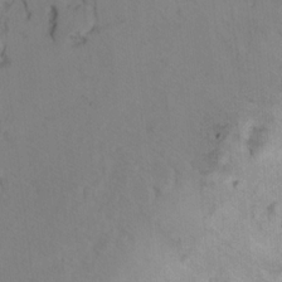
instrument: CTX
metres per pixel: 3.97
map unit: Ht
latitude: 10.8947
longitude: -32.2711
